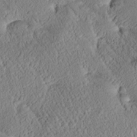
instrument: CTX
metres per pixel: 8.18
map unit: Htu
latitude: -0.1039
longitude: 175.8800
